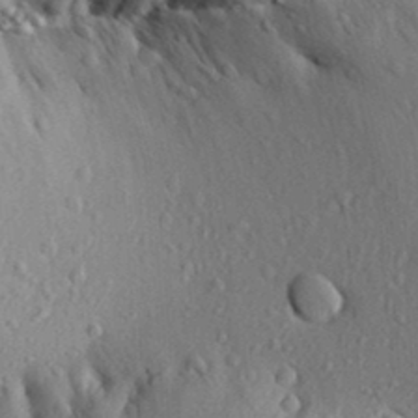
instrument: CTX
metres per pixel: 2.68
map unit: Aa
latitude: 31.1970
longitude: -134.4979
